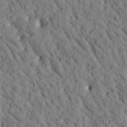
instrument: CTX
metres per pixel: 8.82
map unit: Htu
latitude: -3.4454
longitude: 173.9178
